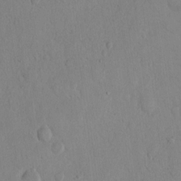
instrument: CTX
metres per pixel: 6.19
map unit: Hto
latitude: 12.7813
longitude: -56.1577
